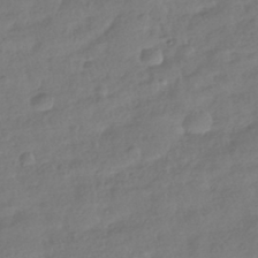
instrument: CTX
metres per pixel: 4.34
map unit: HNhu
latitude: -41.1242
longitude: 98.0850
